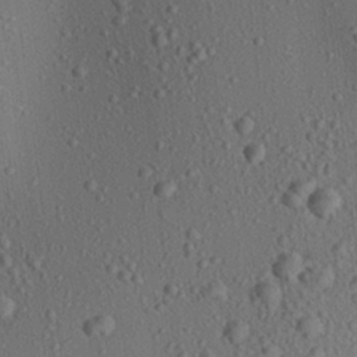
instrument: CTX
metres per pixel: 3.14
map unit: Aa
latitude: 23.1025
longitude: -137.8395
